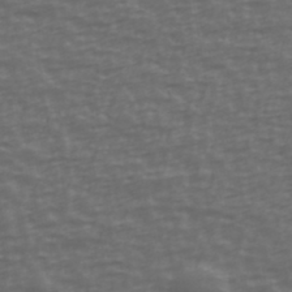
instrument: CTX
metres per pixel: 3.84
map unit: Ave
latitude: 39.9906
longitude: -114.1577
